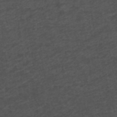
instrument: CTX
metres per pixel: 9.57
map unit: ANa
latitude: 39.2915
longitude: 22.9164
